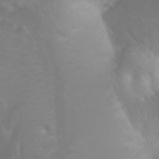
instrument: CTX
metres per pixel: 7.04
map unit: Ht
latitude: -1.6344
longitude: -61.4615
